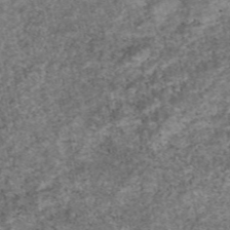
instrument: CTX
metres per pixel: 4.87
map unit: eAb
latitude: 47.0837
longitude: 118.2551
